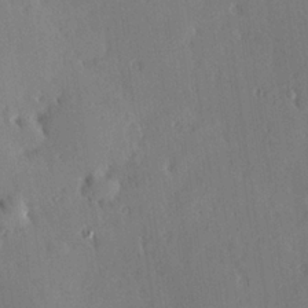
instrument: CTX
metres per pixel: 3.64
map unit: Hve
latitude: 25.1592
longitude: -93.2159
